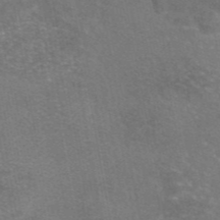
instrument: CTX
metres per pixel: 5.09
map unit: eAb
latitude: 46.7247
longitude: 105.7666
